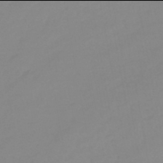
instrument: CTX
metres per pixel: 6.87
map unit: eHb
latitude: -46.0094
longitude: 85.7666
